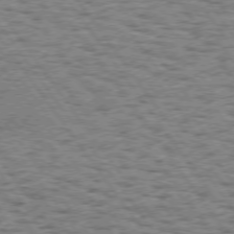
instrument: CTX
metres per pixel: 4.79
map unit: Hpe
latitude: 73.9151
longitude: -134.9136
